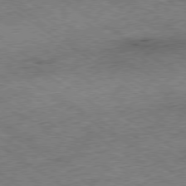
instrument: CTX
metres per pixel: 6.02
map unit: Ap
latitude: -79.7855
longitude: -51.8772
